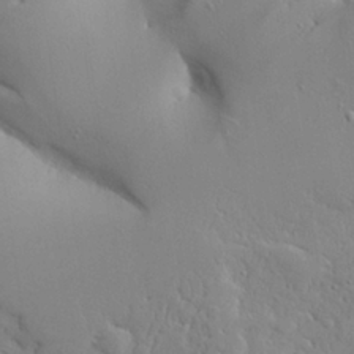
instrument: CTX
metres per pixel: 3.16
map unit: Aa
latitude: 24.2333
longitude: -132.9892
